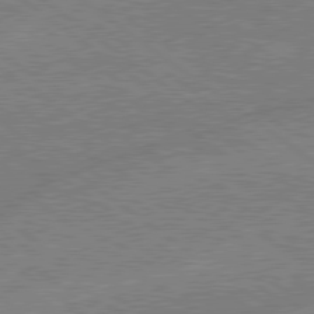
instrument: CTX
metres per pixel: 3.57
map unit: lApd
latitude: 79.1214
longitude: -144.8947
